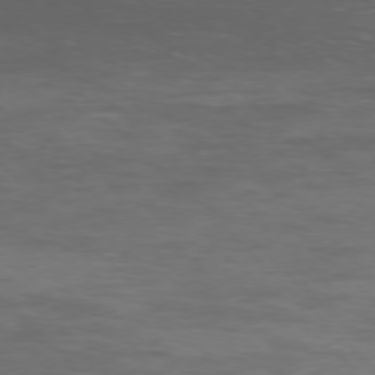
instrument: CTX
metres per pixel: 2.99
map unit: Ap
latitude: -76.3306
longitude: -68.3278
